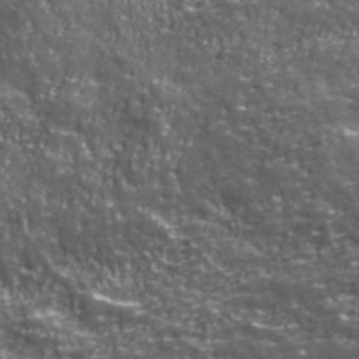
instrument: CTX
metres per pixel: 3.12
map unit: eHh
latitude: 43.0647
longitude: -91.9717
